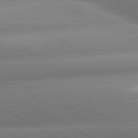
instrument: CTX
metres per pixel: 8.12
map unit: lApd
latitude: 80.1767
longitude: -155.6883
